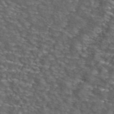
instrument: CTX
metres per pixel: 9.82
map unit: ANa
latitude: 44.3656
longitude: 23.8423
